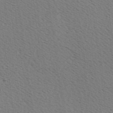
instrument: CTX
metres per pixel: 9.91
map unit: Hve
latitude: 2.4601
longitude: -124.9324
